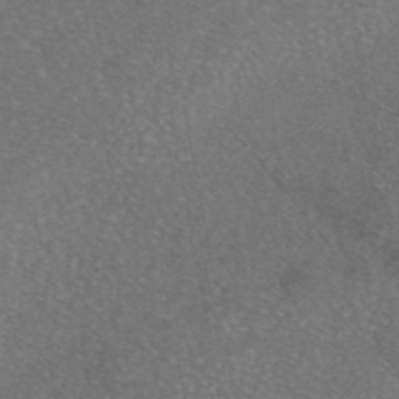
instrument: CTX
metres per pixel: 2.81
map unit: eAb
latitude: 47.3482
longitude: 110.1794
